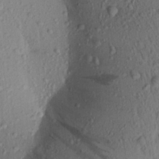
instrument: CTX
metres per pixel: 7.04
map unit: Aa
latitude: 20.0633
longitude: -149.1592
